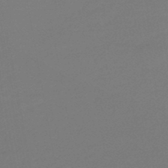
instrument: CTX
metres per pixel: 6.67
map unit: eHb
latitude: -47.1809
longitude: 88.7463
